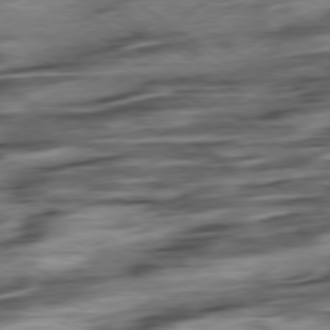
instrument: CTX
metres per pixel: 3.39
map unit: Hpe
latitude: -78.9919
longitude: -17.4615
